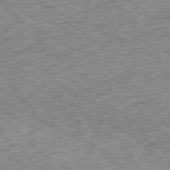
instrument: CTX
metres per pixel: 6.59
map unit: Ap
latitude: -80.7652
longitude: -72.1578
